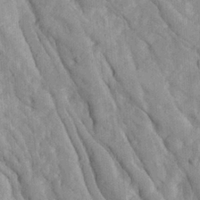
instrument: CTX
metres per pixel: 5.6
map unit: Ave
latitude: 23.4615
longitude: -133.8583
